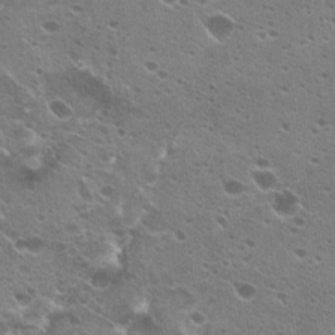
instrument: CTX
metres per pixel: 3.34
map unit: Hto
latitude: 23.2537
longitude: -42.2334
